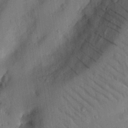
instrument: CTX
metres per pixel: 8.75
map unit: eHh
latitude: 24.9135
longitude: -80.2522
